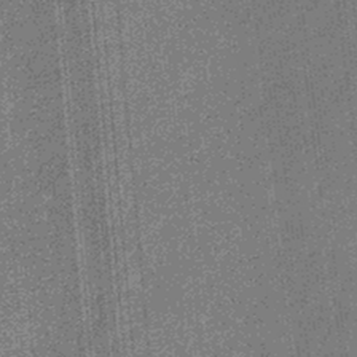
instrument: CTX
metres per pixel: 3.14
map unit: eHb
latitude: -31.5966
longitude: 73.8044
